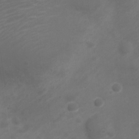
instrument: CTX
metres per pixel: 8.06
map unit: Nve
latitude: -20.1039
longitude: 106.6519
